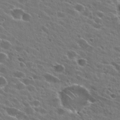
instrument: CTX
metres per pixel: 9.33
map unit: Hto
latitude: 25.4048
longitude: -43.4238
